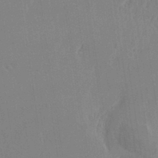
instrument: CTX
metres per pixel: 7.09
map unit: eHh
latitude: 34.1955
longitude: -133.4426
